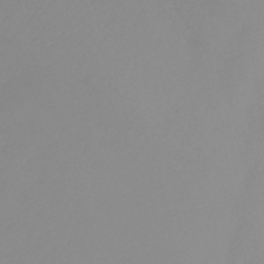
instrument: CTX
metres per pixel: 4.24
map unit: lHb
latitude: -45.1053
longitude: 79.5021
